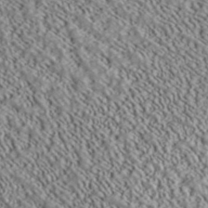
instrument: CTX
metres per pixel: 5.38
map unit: ANa
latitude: 39.5749
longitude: 30.3873
